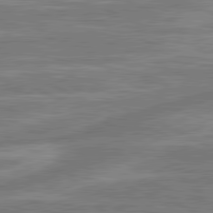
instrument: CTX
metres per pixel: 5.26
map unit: lApd
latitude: 81.0647
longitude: -175.9150
